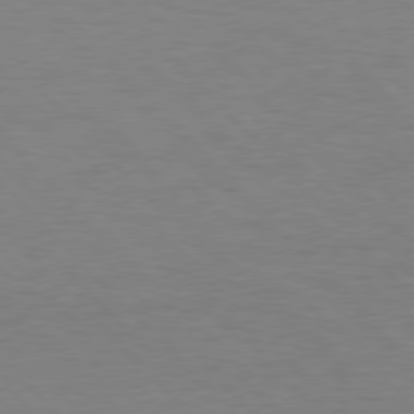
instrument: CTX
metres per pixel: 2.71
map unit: lApd
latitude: 77.3103
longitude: -59.1592
